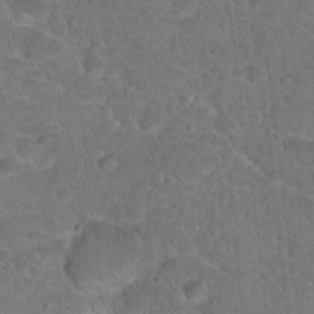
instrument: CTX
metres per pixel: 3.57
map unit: Hto
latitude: 18.3467
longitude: -34.3278
